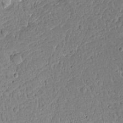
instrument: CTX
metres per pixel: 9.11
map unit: Ave
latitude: 13.7639
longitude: -139.5938
